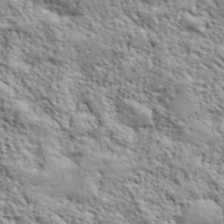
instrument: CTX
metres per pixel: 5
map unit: lHvf
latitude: 40.1388
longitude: -89.0648
